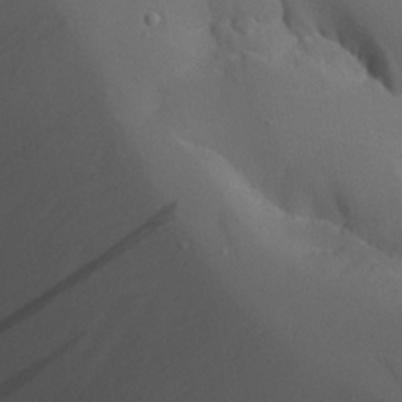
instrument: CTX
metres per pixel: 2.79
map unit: Aa
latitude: 26.3845
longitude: -128.4034
